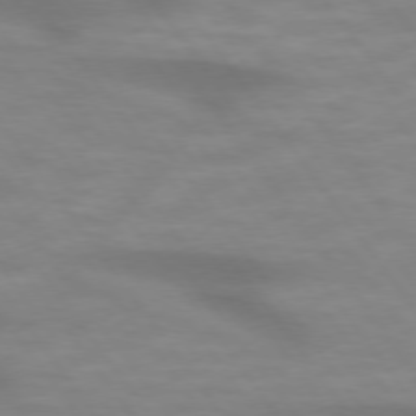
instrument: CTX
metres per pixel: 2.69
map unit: lApd
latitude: 74.5735
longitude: -59.9339
